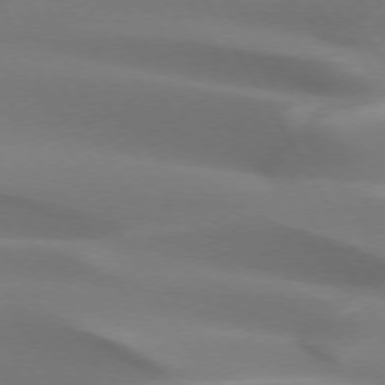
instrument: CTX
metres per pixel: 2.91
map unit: lApd
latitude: 73.6316
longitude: -49.7072
